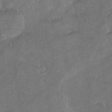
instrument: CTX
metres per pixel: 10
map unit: Ht
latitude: -7.5399
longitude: -36.9325
